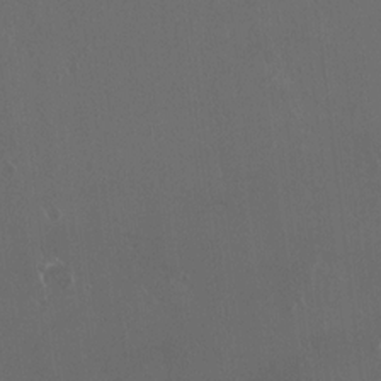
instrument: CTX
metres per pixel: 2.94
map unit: HNhu
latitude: 2.3278
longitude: 6.6896
